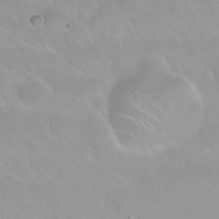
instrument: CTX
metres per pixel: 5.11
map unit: Nhu
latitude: 30.0444
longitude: -55.3670
